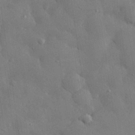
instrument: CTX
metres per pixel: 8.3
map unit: eHh
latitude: 29.1970
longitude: -79.1403
